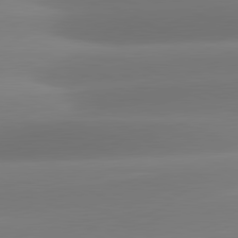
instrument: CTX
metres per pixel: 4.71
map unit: lApd
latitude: 81.4804
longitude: -162.1389
